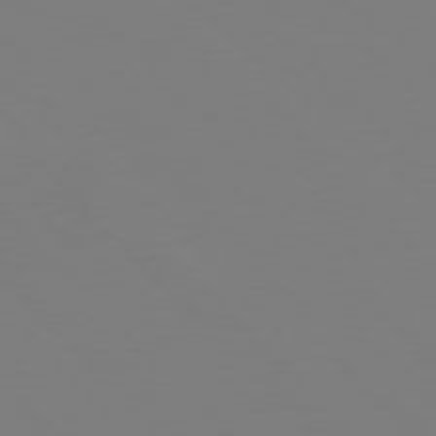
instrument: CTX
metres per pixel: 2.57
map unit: Hpe
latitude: 77.5749
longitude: -174.4223
